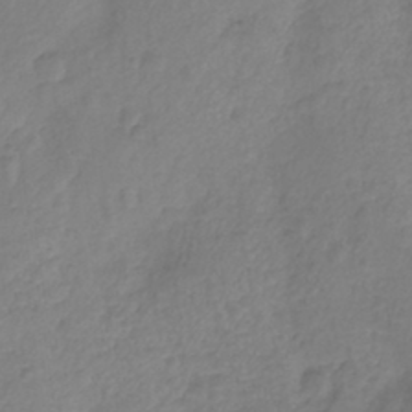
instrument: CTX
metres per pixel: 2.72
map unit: Nhu
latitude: -11.7100
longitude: -22.6490
